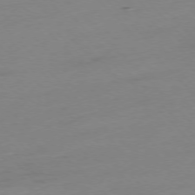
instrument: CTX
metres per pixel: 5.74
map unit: Ap
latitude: -77.1242
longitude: -63.6883
